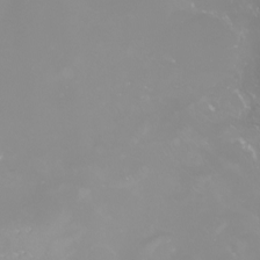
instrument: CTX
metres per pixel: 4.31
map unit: Nhu
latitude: -8.3873
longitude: -93.8016
